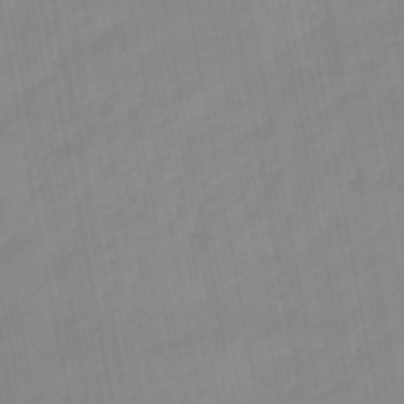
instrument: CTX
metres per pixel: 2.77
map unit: eHb
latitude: -48.6330
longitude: 84.4817
